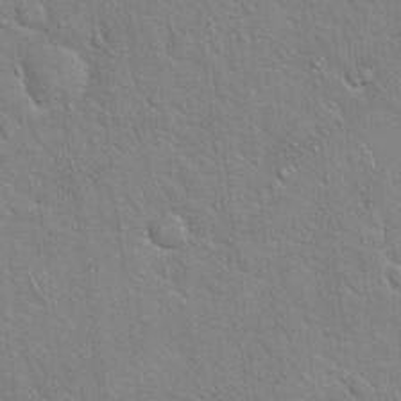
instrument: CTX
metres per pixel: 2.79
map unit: Hto
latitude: 18.0822
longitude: -52.0633
